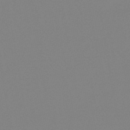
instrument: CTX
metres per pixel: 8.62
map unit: eHb
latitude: -50.0283
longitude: 73.9745
